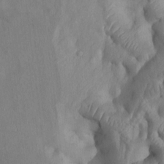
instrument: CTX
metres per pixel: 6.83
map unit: Htu
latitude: 2.9891
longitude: 148.0661
